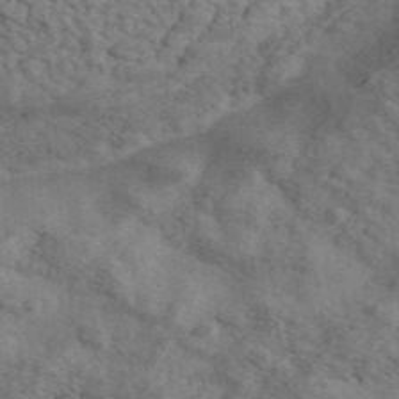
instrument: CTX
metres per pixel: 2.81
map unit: Ave
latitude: 41.6693
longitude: -110.4979
